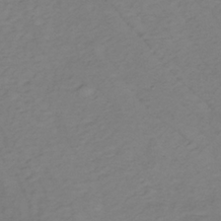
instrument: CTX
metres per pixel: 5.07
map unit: lHb
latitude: -35.4265
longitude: 70.4062
